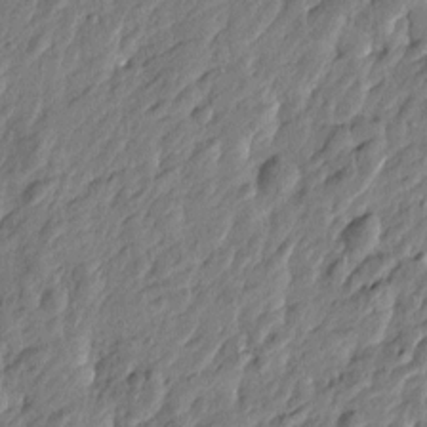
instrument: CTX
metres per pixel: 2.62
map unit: Htu
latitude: -3.6721
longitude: 179.7855
